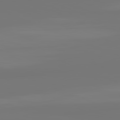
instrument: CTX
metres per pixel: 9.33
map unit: lApd
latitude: 81.9150
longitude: -176.8380
